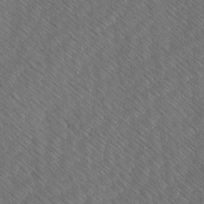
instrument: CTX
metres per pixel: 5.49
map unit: Ave
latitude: 7.9906
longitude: -106.2900
